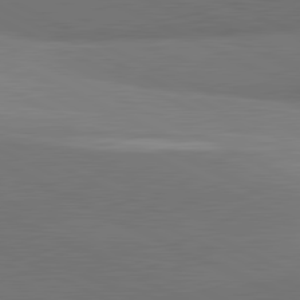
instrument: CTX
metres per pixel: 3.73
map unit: lApd
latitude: 81.8394
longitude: 155.0865
